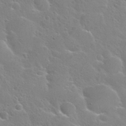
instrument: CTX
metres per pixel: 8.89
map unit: Nhu
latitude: 28.5357
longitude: -53.4993
